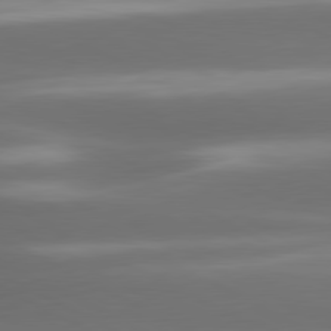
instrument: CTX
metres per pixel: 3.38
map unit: lApd
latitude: 80.7624
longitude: -141.6693
